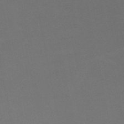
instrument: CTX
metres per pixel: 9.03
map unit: HNb
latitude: -50.0283
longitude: -45.7638
